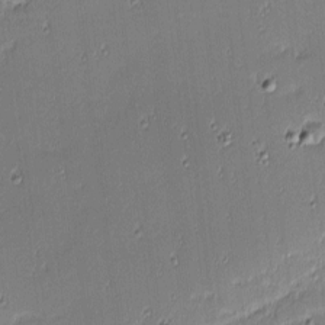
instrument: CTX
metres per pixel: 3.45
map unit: eHh
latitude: -2.6518
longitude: -83.0836
